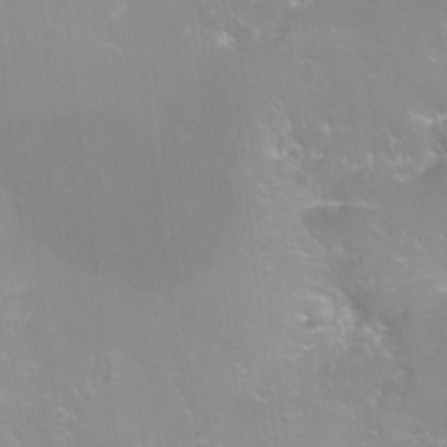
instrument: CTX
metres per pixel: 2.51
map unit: Hto
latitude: -6.2361
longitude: -49.3293
